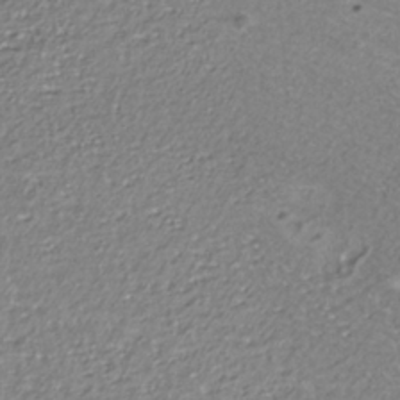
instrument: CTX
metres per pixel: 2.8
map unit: ANa
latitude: -36.2739
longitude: 94.8408
